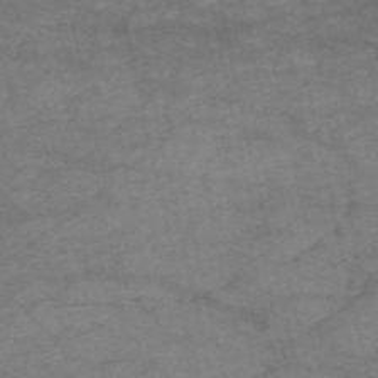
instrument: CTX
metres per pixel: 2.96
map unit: HNb
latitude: -54.5385
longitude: -44.6301
